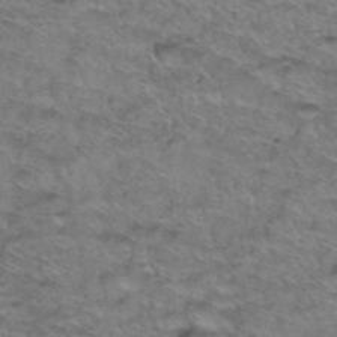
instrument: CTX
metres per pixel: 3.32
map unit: Hto
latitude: 38.6679
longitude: -44.4601
